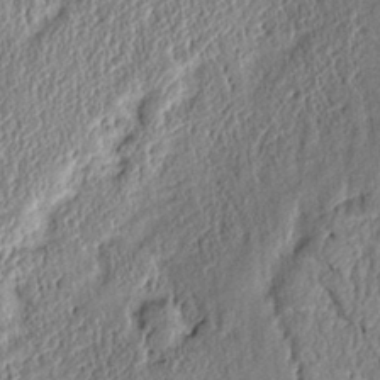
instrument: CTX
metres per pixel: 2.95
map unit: Htu
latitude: 3.1403
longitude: 150.3117
